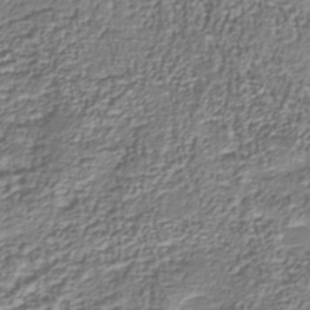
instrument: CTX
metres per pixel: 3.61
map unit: Nhu
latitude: -38.0472
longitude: -81.9528
